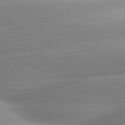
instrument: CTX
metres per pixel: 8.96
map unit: lApd
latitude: 80.1389
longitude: -157.4048
